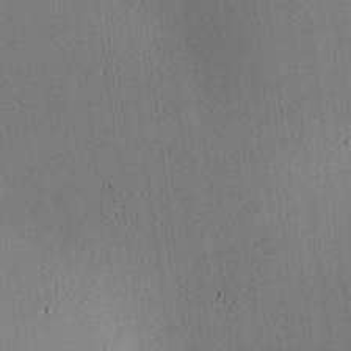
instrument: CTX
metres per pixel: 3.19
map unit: Hve
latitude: 18.5356
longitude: 149.1431
